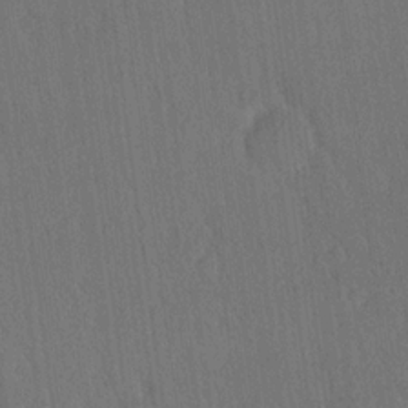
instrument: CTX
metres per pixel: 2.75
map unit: Ave
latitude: 21.2915
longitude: -136.7058
